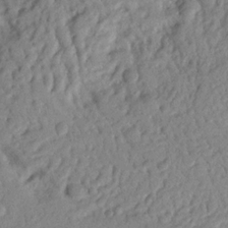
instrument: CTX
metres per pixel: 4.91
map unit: Nhu
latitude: 20.4223
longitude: -77.1403
